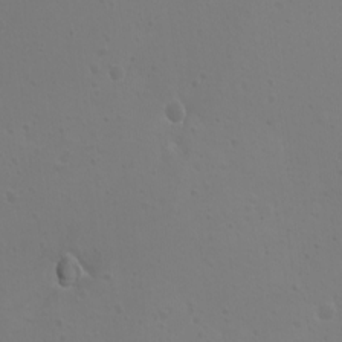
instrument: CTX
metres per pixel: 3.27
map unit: eHh
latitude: -9.5210
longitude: -69.1970
